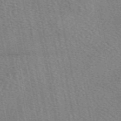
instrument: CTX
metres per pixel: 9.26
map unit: eAb
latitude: 50.5923
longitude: 115.7855
